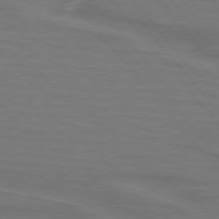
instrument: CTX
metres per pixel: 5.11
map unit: lApd
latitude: 75.3293
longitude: -80.7624
